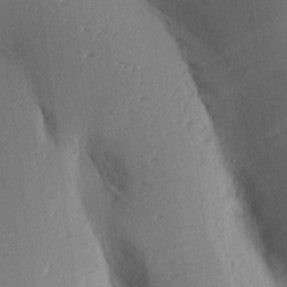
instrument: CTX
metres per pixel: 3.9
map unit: Aa
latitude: 16.5546
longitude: -148.1011
